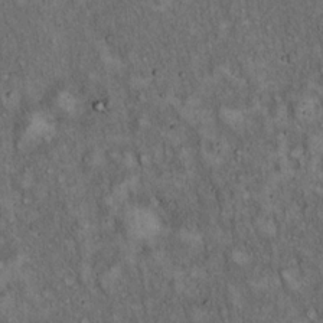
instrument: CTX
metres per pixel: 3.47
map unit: Hto
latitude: 15.6316
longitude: -58.8758
